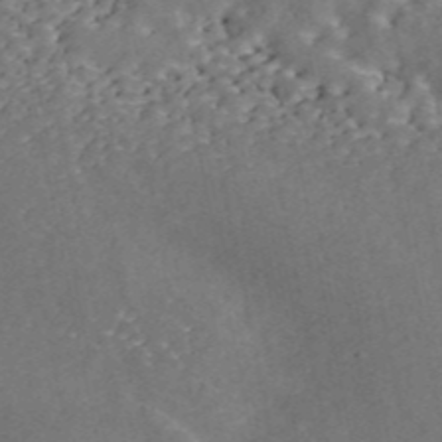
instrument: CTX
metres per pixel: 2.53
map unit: ANa
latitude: 44.7813
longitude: 46.5196
